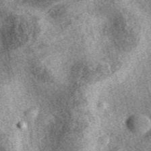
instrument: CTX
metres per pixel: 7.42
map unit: eAb
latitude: 38.7624
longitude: 109.8800
